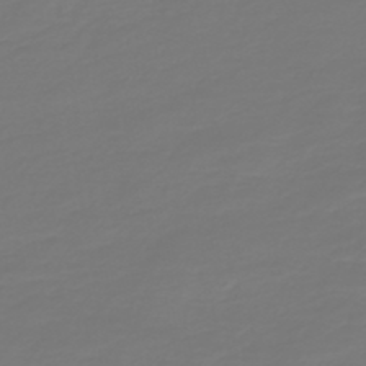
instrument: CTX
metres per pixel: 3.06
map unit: HNb
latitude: -47.1242
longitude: 54.9920
